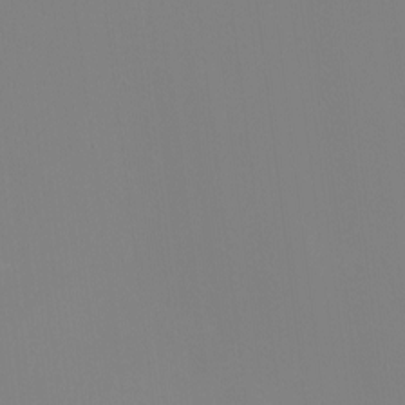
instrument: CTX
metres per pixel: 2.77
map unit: eHh
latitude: -4.1794
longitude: -83.4048
